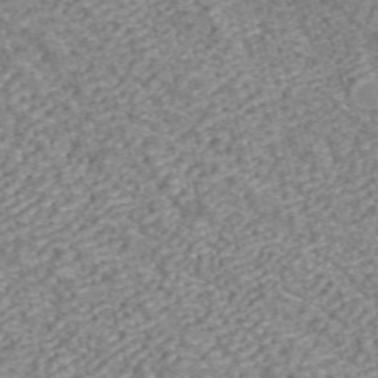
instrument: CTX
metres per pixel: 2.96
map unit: ANa
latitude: 42.1578
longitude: 18.7652
